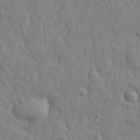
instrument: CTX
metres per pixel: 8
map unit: eHh
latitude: 28.5734
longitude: -75.6505
